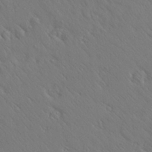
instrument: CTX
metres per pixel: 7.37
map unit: Aa
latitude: 25.7071
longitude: -148.2334
